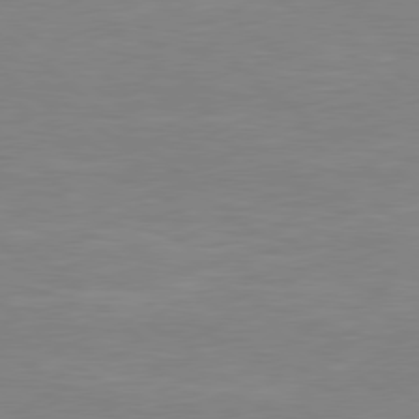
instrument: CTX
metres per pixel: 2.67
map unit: Hpe
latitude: 78.4412
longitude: -125.3670
